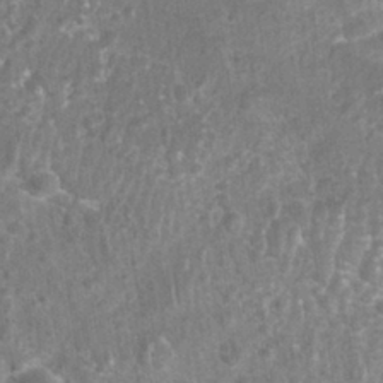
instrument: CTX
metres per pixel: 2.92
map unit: Nhu
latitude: 27.4427
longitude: -64.0822
